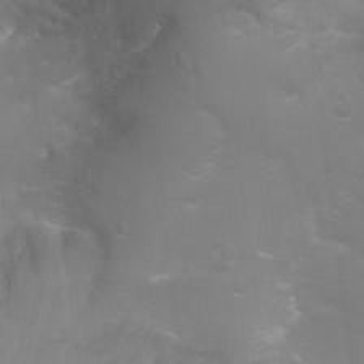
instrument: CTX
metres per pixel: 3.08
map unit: Ht
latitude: -2.6518
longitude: -24.4790
